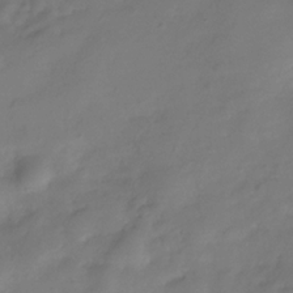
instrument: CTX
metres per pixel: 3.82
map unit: Hve
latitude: -32.8597
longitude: 91.1431
